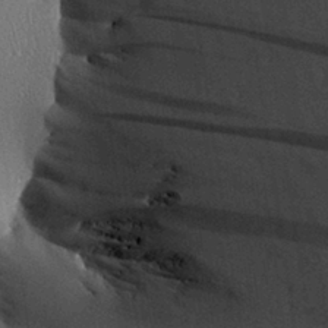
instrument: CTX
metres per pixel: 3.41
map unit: Aa
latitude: 29.0080
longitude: -136.2712
